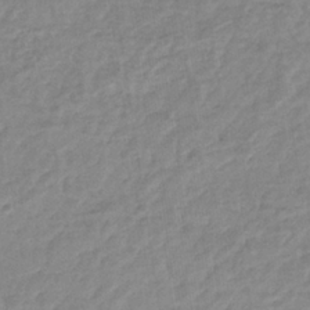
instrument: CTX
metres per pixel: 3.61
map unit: eHb
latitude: -35.8800
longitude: 77.0109
